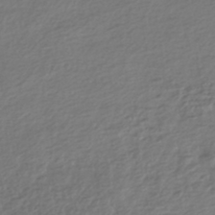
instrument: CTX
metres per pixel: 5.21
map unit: HNhu
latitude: -43.8233
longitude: 96.7841
